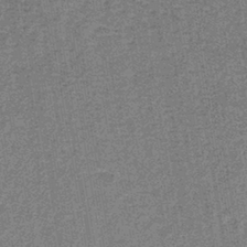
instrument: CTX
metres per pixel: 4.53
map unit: lHb
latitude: -40.2361
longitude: 58.7463
